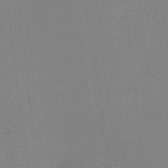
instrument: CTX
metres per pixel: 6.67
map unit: HNb
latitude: -35.2187
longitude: 54.6519
